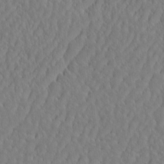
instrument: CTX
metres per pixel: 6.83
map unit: eHh
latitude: -3.8989
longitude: 15.0865
